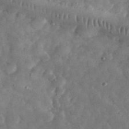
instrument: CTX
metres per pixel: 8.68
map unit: eHh
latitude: 34.1766
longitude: -69.0837
